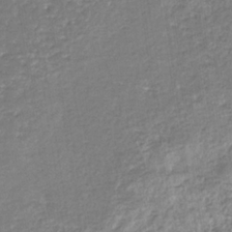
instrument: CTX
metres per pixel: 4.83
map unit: eHb
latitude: -34.0283
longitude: 71.0675
